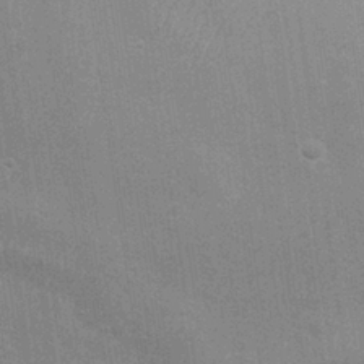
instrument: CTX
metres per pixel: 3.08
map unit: Nhu
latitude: 26.8569
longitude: -64.3656
